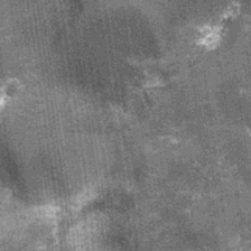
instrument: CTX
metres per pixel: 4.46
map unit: Nhu
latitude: -12.0850
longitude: -22.4034
